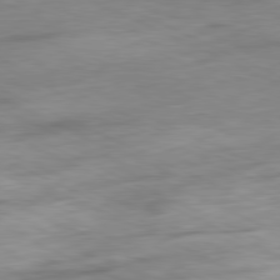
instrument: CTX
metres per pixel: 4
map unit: Ap
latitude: -81.1998
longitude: -87.6694
